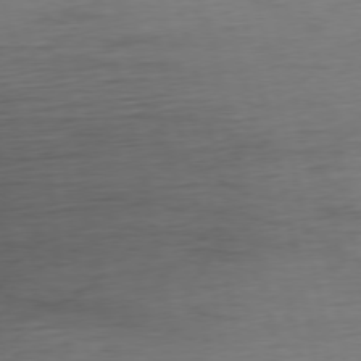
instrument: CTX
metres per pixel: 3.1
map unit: Ap
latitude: -76.9731
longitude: -72.8947
